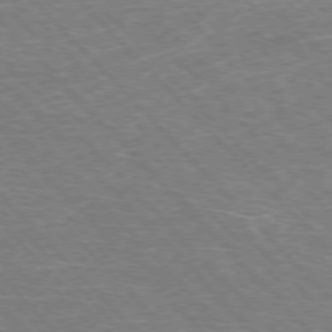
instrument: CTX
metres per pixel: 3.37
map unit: Hpe
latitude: -76.7652
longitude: -12.3278
